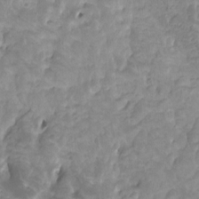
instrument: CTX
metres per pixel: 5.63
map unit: Htu
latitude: -12.5952
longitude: -71.8016
